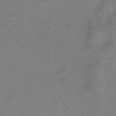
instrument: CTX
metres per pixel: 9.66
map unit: eHh
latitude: -39.6344
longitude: -28.8191
